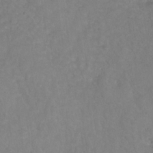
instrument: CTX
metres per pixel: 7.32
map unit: HNhu
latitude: -28.4251
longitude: 74.9353
